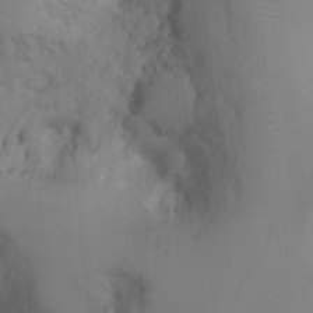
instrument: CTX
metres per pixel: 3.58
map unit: Ht
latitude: -2.8030
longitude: -33.5938
